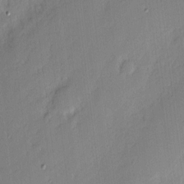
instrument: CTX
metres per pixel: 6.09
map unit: eHh
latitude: 2.9324
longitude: -77.2159
